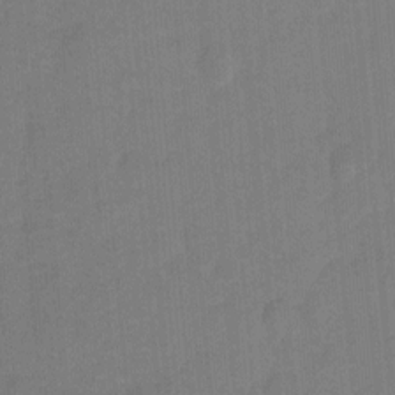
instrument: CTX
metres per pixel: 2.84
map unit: Hto
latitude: 4.8380
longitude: -31.2915
